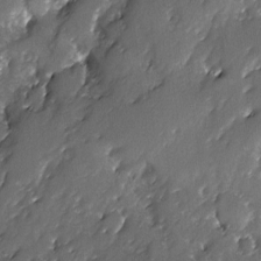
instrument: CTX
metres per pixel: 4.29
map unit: Ave
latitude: -7.9556
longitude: -117.6316
